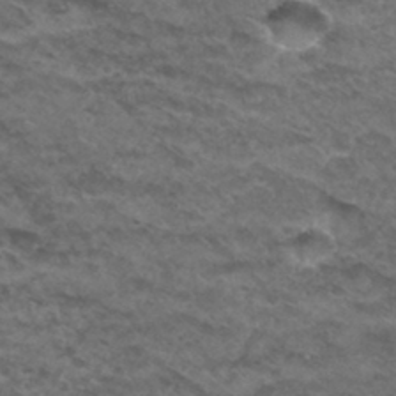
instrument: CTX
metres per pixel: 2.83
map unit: Hto
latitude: 32.3278
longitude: -48.3278
